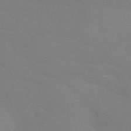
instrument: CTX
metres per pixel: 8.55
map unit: ANa
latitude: 36.1389
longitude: 13.9367
